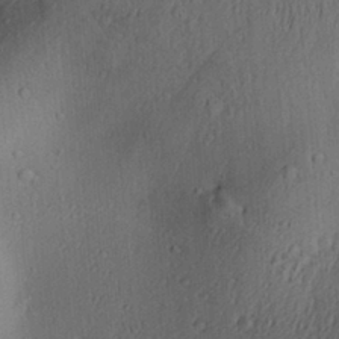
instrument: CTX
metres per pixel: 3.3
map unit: Aa
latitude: 27.3860
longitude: -136.2523
